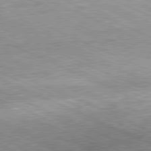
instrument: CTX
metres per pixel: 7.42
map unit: Hpe
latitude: -81.6533
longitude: 11.1620
